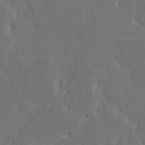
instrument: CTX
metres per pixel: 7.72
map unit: HNhu
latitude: 5.6505
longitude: -5.4804
